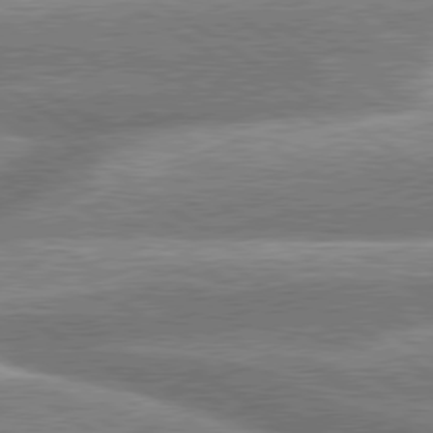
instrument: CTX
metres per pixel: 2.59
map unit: lApd
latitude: 79.6505
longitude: -159.6883
